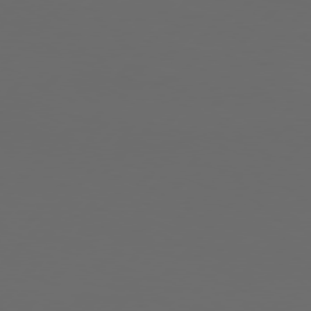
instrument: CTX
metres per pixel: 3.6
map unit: Hpe
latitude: 76.5168
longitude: -139.4615
